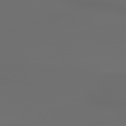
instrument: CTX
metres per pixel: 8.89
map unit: lApd
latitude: 79.7450
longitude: -175.9528
